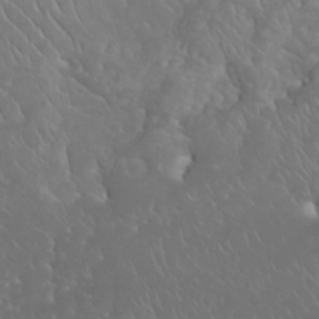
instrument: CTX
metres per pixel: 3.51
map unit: eHh
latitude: 24.7624
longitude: -63.7450
